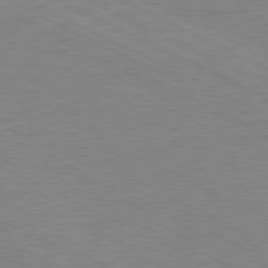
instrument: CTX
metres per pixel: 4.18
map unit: Ap
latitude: -81.8234
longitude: -72.0444
